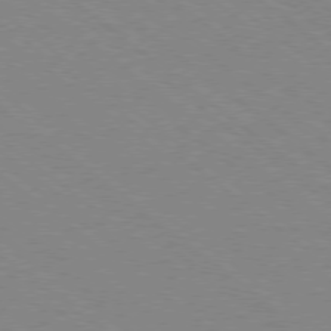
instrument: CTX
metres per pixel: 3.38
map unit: Ap
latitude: -78.8975
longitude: -64.8380
